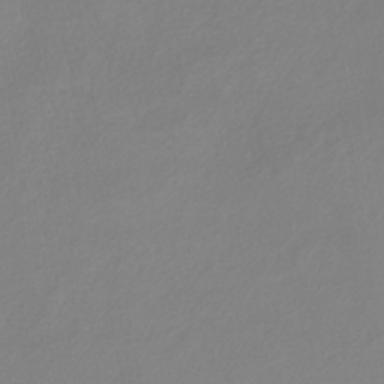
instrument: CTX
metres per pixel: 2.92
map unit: HNhu
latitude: -40.6896
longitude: 106.6897
